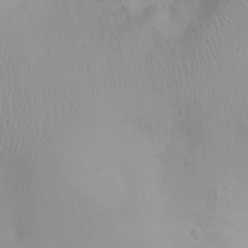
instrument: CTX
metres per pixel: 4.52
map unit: Nhu
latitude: -0.1228
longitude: -16.1200
